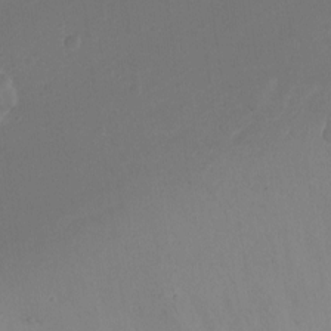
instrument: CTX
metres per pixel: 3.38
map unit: Nhu
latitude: -11.9745
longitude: -38.4034
